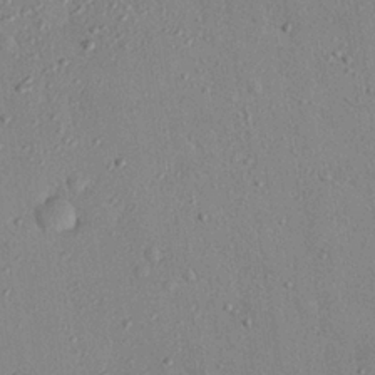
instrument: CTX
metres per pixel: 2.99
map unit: eHh
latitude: 25.6127
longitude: -77.0269
